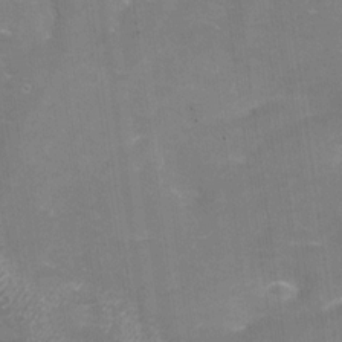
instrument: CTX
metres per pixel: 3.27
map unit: Nhu
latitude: -28.1228
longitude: -59.3293
